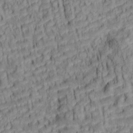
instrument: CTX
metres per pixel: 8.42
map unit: lAa
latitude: 5.8961
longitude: -115.3103
